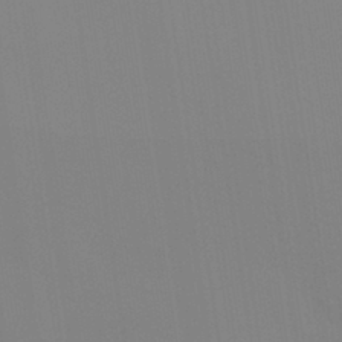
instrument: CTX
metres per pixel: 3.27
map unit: Nhu
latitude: 30.7058
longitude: -58.0444
